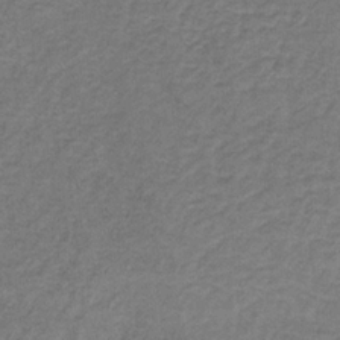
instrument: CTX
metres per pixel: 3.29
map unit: HNb
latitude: -32.4440
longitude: 58.5573
